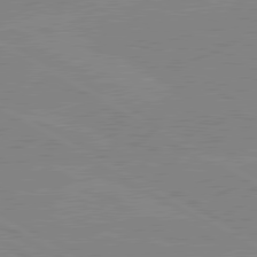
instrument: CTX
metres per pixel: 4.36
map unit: lApd
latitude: 80.2145
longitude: -127.0648
